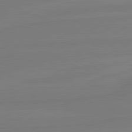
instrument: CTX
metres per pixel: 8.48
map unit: lApd
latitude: 81.7450
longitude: -179.1592
